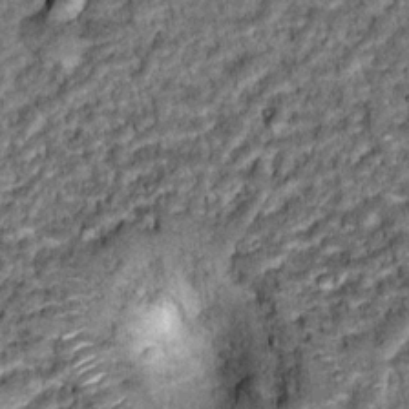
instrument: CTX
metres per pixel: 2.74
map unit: Hto
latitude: 15.7261
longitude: -35.8394
